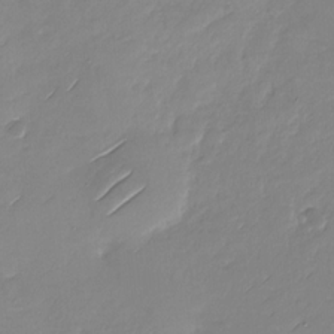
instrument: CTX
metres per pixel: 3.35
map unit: Nhu
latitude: -28.2173
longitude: -61.5371
